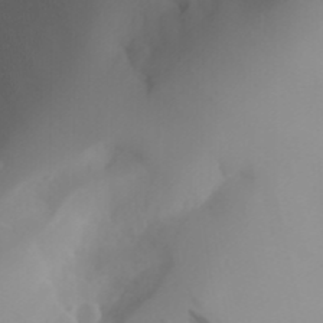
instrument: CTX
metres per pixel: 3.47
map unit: Aa
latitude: 24.9513
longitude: -131.7828
